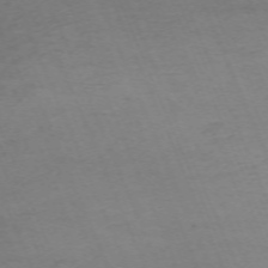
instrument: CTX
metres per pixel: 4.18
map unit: Nhu
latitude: -68.3873
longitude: 38.3684
